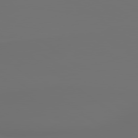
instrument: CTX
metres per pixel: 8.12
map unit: lApd
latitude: 79.8017
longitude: 177.2376
